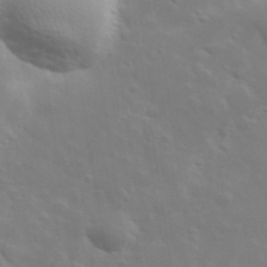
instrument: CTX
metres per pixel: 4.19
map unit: lHvf
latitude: 33.1403
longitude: -82.6490
